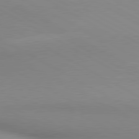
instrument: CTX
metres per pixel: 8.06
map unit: lApd
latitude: 80.4601
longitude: 135.3888
